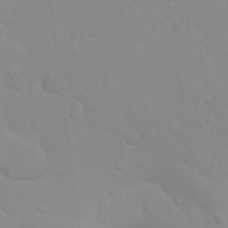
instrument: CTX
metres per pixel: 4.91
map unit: Hto
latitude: 20.5357
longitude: -33.2726
